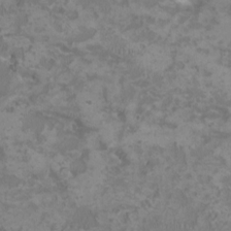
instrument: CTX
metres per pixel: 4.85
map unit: HNhu
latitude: 0.4979
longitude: -1.8772
